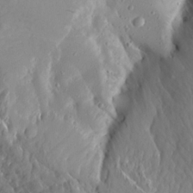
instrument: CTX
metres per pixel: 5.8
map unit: Aa
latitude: 15.6127
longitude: -146.0255
